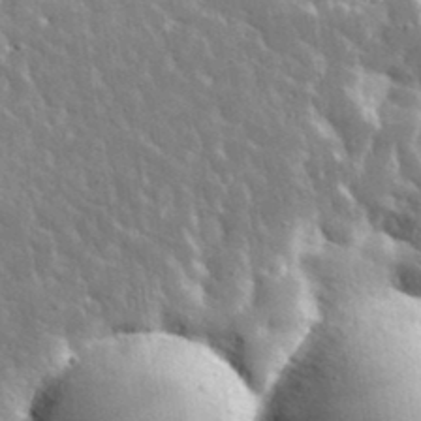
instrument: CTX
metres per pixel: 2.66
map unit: lHvf
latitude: 36.2334
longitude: -89.0648
